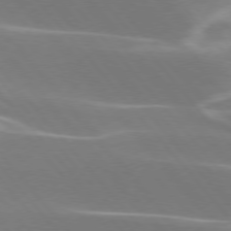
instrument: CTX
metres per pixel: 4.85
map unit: lApd
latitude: 75.6883
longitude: -63.6316
